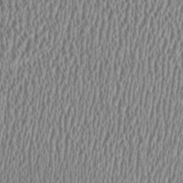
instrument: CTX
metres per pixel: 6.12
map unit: HNhu
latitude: -0.1984
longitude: 0.7275
